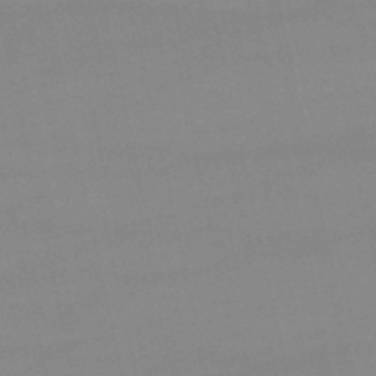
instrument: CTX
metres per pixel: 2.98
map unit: lHb
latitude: -46.5951
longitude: 70.1795
